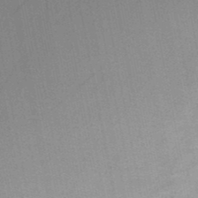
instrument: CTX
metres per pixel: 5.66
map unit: HNb
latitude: -48.6708
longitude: -39.9339
